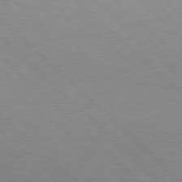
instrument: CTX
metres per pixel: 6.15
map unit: Hpe
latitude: 77.4048
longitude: -156.7624
